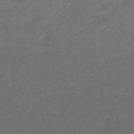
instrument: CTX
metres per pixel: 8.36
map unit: HNhu
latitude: -47.3320
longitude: 90.3684
